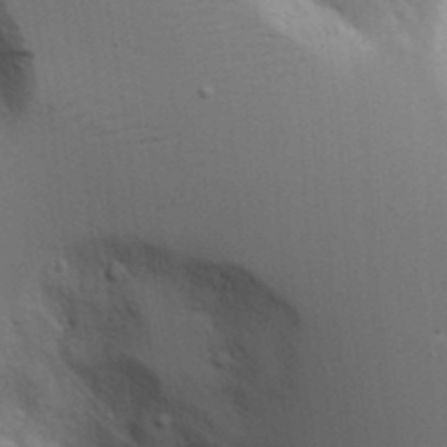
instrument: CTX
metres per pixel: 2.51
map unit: Aa
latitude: 19.2726
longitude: -126.1389
